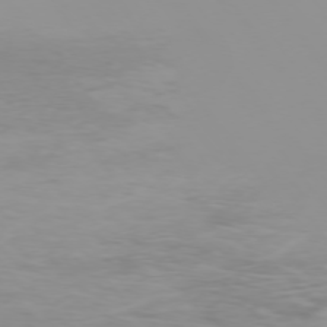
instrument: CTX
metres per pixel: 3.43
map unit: Hpe
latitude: -75.7667
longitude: -11.4804
